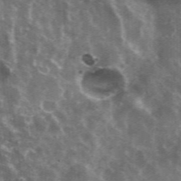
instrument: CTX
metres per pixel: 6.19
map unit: eHh
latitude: 35.4426
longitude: -59.4238
